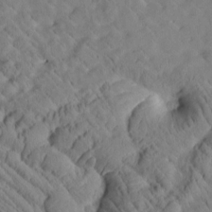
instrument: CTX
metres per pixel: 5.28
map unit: Htu
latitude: 1.9528
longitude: 177.6155
